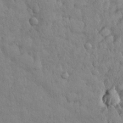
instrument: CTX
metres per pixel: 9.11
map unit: Nhu
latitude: 28.7057
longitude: -69.4427
